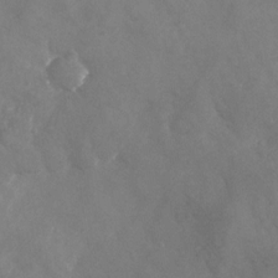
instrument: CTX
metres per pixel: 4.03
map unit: Nhu
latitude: -24.6140
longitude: -57.1403
